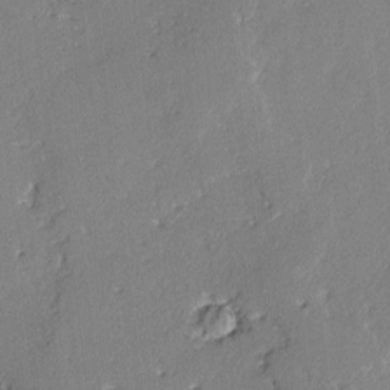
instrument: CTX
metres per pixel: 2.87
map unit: lAvf
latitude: -2.2550
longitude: -109.1214
